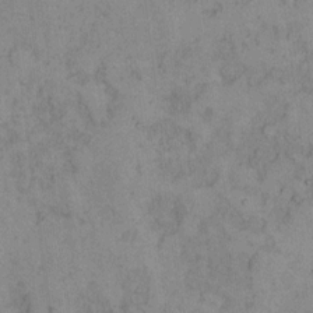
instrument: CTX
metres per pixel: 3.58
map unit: Hto
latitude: 9.1403
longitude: -59.2537
